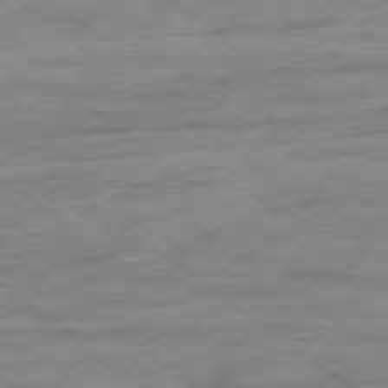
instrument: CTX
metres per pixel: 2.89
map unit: Ap
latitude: -79.0864
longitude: -102.4979
